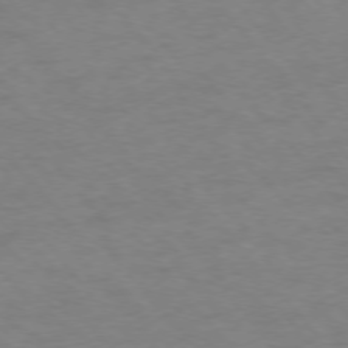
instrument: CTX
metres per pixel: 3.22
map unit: Ap
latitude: -76.6896
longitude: -64.5546
